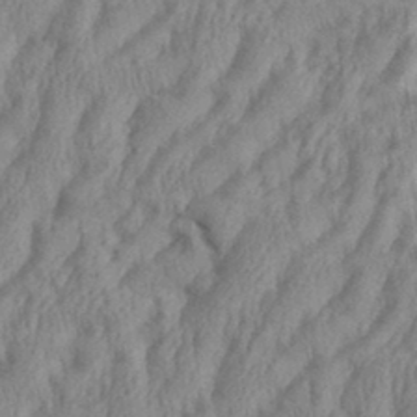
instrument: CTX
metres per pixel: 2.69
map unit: eHh
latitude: 36.2712
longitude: -137.6694
